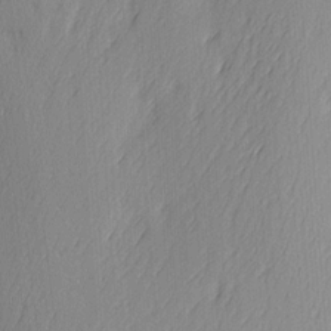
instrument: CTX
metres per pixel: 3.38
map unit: Ave
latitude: 2.9513
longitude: -112.0822
